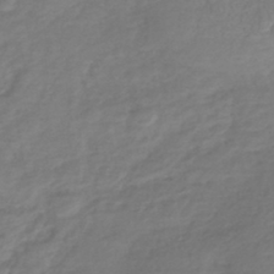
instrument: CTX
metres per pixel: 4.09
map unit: lHb
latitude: -41.2565
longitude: 73.4076
